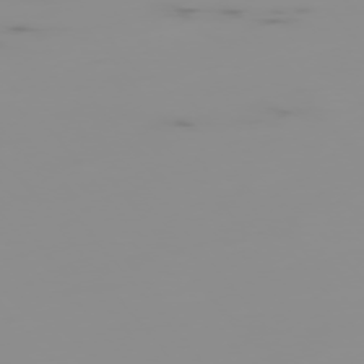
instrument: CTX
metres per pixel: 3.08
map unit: Hpe
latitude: -75.8045
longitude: -10.3467
